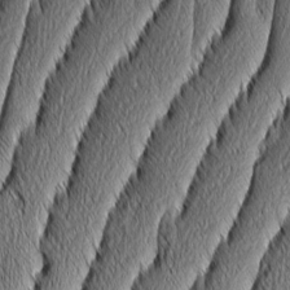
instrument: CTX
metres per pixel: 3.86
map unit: Aa
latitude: 8.0633
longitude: -130.3468
